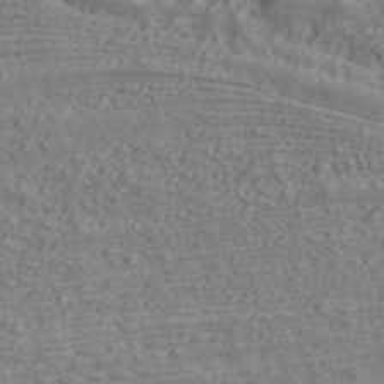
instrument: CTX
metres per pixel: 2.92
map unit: ANa
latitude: 39.9339
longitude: 34.4629
